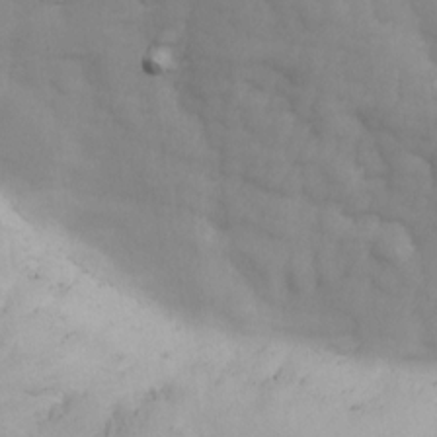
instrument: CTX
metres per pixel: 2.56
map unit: Ave
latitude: 13.8961
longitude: -105.5371
